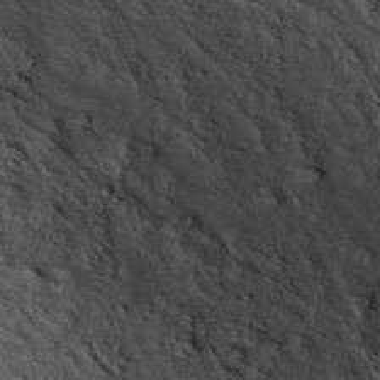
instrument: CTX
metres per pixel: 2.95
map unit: ANa
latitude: 44.6301
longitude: 30.0850
